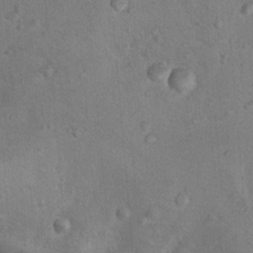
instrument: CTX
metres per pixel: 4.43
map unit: Nhu
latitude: 12.6113
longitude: -26.8002
